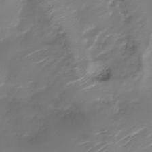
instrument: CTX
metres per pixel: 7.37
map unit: Nhu
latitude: -29.8045
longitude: -71.7449
